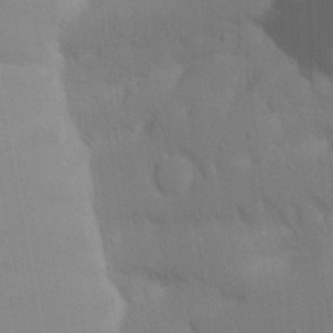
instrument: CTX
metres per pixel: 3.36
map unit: Nhu
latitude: 21.8584
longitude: -73.9151
